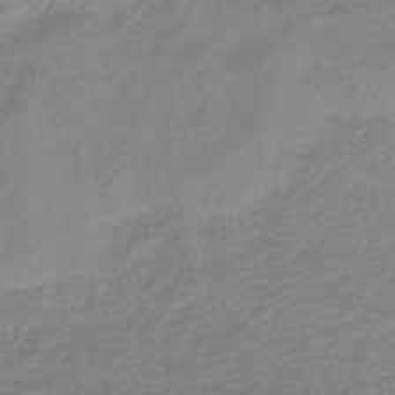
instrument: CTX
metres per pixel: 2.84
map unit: lHb
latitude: -35.7667
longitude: 72.4251
